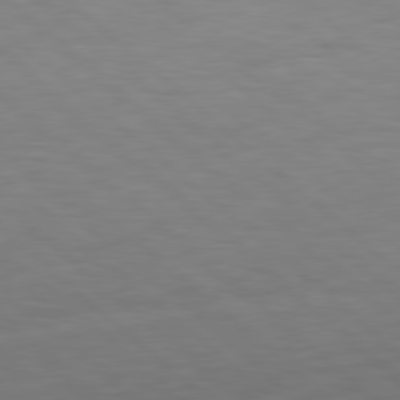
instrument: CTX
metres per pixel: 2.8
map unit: Hpe
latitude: 77.8961
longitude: -126.3845
